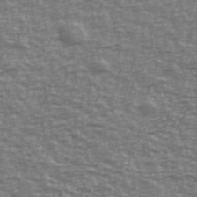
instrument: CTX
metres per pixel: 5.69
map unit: Ave
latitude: 40.7813
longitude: -113.5182
